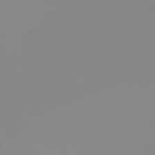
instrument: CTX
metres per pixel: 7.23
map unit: lHb
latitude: -48.0850
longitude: 68.1794
